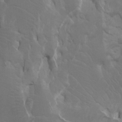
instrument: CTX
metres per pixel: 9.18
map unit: Htu
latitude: -7.2943
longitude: -65.7827
